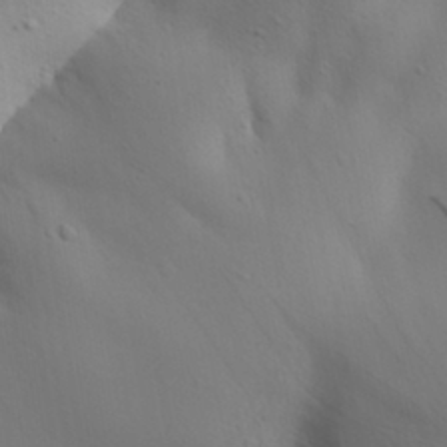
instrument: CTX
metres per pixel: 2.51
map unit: Aa
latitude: 31.2537
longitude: -143.7828
